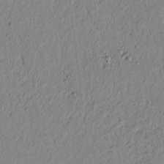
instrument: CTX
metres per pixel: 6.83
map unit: lAvf
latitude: 6.4979
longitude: 164.2740
